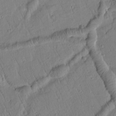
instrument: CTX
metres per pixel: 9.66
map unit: Htu
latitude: 2.2144
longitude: 178.5573
